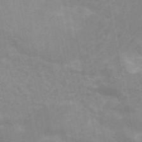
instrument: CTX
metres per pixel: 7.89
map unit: ANa
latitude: 46.1200
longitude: 25.8800
